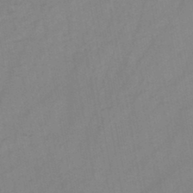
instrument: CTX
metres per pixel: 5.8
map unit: HNb
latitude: -46.2928
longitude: -38.7057
